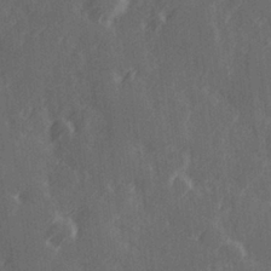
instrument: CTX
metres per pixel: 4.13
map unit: Hve
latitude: 26.5546
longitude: 146.3495
